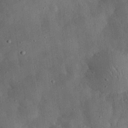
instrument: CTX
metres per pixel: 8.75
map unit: eHh
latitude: 32.9325
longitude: -76.2522
